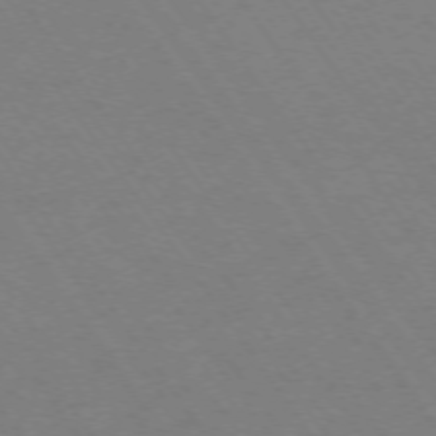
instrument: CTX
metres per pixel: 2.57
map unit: Ap
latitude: -74.1417
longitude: -70.2522
